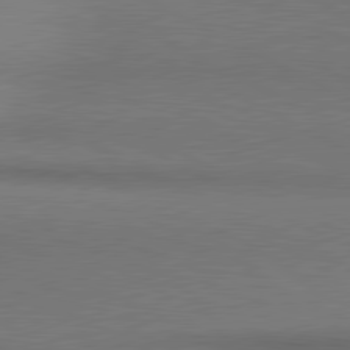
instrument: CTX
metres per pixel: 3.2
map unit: lApd
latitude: 80.9514
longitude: 154.5574
